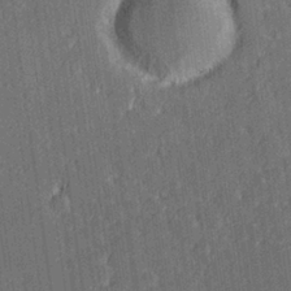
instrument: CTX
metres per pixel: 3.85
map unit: Hve
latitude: 27.0459
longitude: 144.4251
